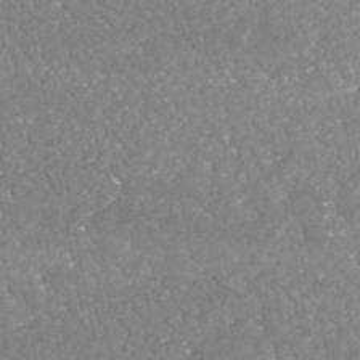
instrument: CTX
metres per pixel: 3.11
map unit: HNhu
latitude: -47.3509
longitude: 96.3684
